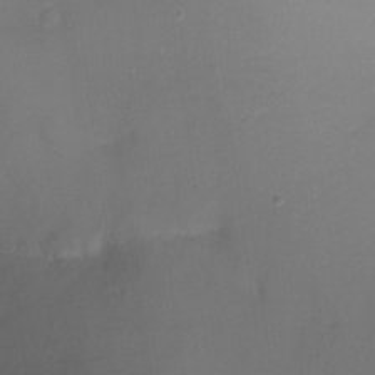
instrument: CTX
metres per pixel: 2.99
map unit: Nhu
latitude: -17.5211
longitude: -45.5182
